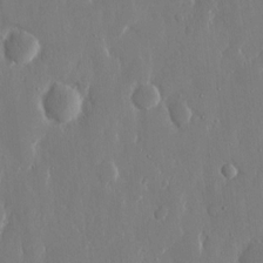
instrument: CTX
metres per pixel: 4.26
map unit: eHh
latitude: 13.4616
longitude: -71.3670
